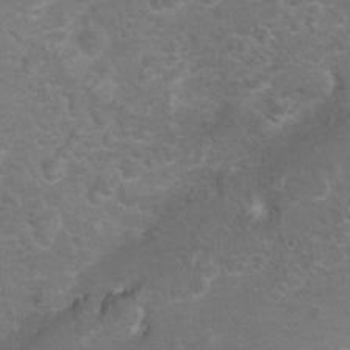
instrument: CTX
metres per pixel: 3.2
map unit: Hto
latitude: 8.9136
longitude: -30.9892
